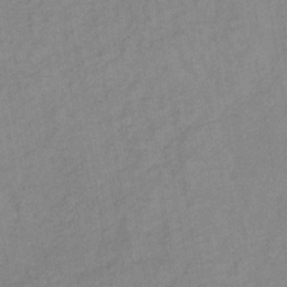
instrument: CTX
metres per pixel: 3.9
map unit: lHb
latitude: -36.8030
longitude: 72.5196
